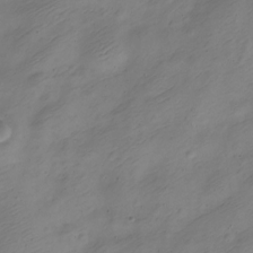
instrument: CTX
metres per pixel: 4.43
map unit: Nve
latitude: -23.3699
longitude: 106.1039
